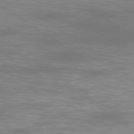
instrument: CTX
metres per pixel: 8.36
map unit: Ap
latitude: -79.6344
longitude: -93.2726
